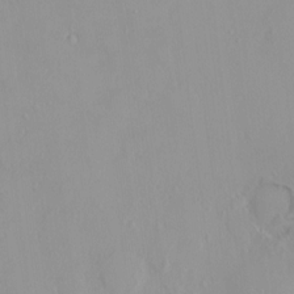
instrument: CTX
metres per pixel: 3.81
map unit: HNhu
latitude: 3.1403
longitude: 6.8597
